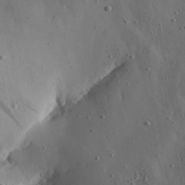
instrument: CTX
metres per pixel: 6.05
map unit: Aa
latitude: 22.7246
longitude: -142.6113
